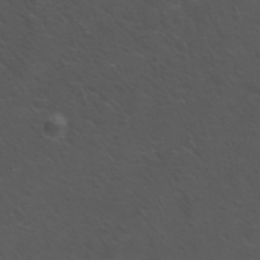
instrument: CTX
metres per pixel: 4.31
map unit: Nhu
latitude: 29.2726
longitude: -50.4412
